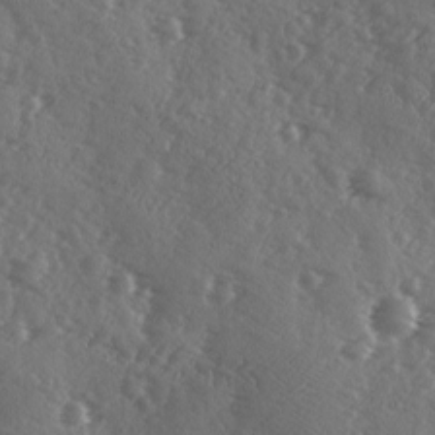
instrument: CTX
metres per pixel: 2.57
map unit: Ave
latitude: -9.6533
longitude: -118.9136
